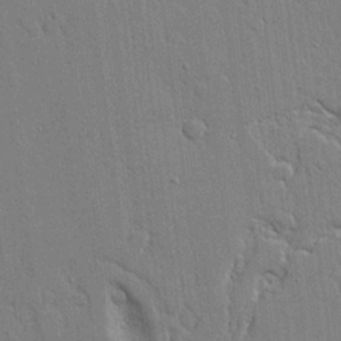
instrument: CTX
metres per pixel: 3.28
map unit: Aa
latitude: 20.8380
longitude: -124.6490
